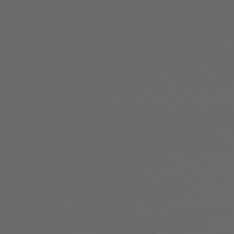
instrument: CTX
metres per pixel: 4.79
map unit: Ap
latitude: -76.8408
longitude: -79.3482
